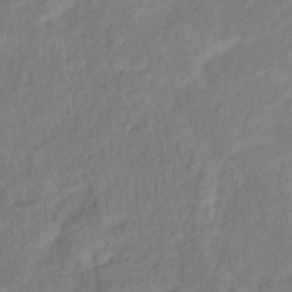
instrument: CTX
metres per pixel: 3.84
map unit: Ht
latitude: 11.3293
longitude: -40.0255
